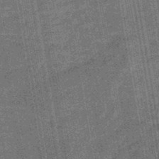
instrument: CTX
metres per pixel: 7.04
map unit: eHb
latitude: -45.8422
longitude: 87.4266
